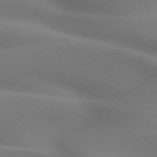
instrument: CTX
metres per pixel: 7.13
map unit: lApd
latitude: 75.7828
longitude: -61.8961
